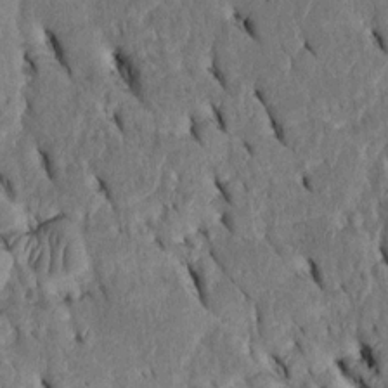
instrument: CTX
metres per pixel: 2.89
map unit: Htu
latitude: -2.8030
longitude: 151.2375
